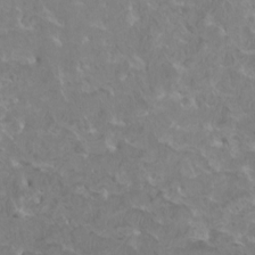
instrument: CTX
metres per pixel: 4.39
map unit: HNhu
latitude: 3.1403
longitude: -2.5545
